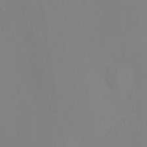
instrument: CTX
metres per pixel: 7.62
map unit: HNhu
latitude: 8.1011
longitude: 14.5196
